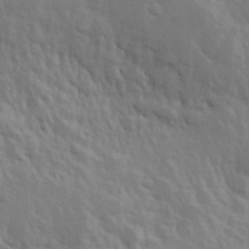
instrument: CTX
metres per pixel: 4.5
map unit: Hve
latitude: 24.9891
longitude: 145.5777
